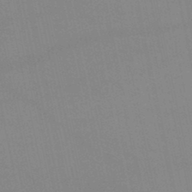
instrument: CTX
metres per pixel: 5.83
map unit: lHb
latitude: -45.8233
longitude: 58.5951
